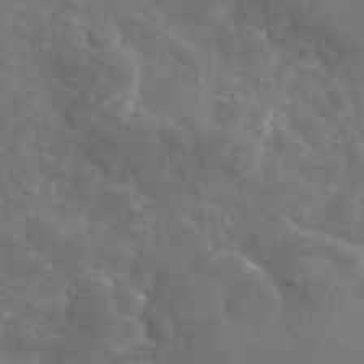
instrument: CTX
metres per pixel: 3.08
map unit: eAb
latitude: 45.6316
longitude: 116.9352
